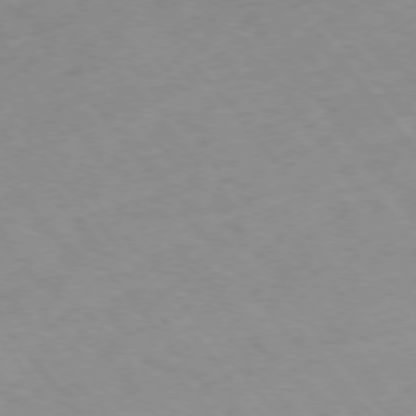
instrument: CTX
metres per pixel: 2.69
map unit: Hpe
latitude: -76.4251
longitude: -18.6868
